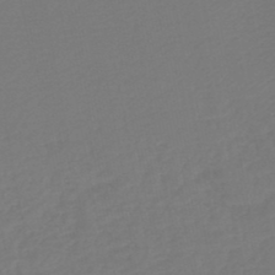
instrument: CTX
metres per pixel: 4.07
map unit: HNb
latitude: -47.2943
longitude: 57.1431
